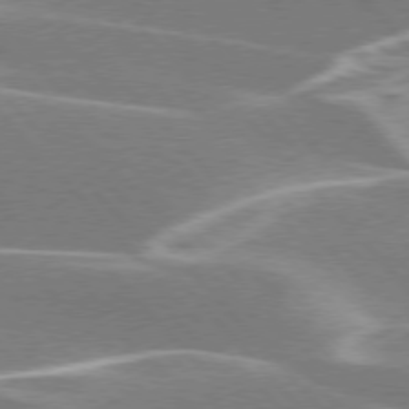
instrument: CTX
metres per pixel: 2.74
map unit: lApd
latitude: 76.2522
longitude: -63.9528
